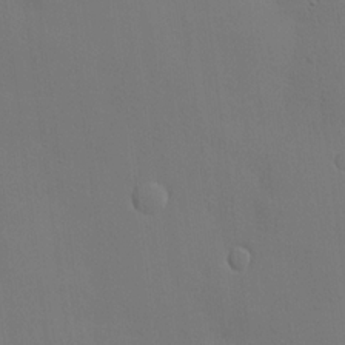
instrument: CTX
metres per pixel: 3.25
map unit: lHvf
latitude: 21.6505
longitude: 146.0661
